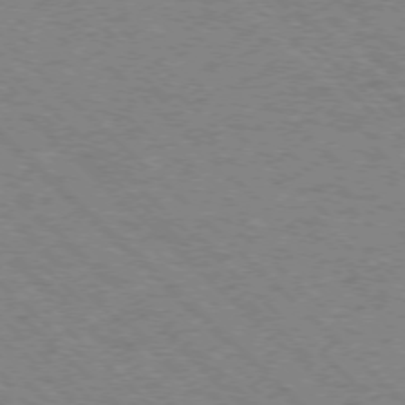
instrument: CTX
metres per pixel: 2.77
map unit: Ap
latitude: -75.5588
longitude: -79.6505
